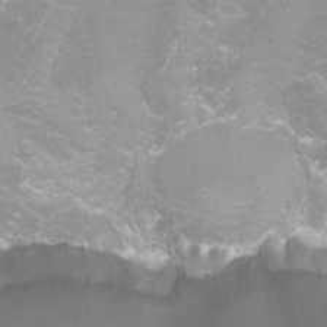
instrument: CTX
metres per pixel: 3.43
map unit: Nhu
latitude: -13.5588
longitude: -57.1025
